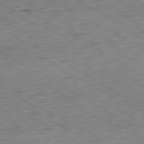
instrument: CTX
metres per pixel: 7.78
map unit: Ap
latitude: -80.7274
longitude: -71.8016
